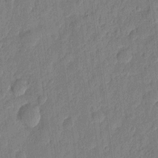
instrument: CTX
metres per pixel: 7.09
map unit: eHh
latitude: 7.4993
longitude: -73.9906
